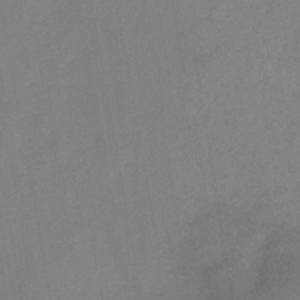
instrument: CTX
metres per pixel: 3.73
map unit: HNb
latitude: -45.0675
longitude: -38.4601
